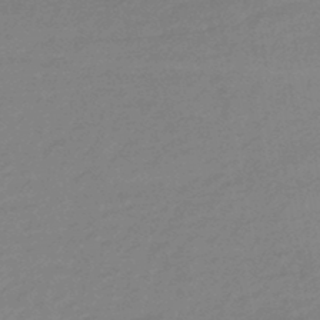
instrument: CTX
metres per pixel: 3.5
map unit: HNhu
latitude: -45.1620
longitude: 90.1795
